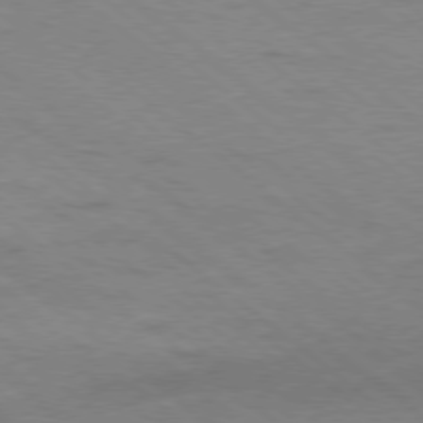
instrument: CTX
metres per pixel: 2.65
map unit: Ap
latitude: -79.1620
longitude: -100.8380
